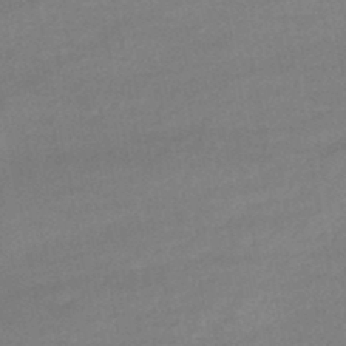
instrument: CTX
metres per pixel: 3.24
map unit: lHb
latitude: -45.9556
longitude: 62.1983
